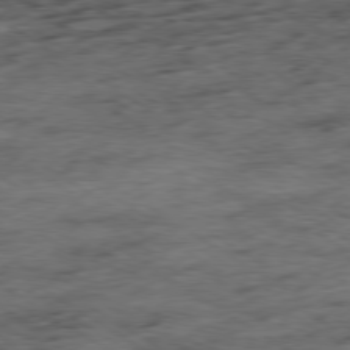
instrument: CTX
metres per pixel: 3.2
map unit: Ap
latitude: -79.7288
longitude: -48.0633
